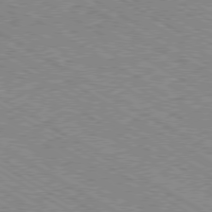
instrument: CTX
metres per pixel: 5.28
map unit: Ap
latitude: -80.2362
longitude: -50.8002
